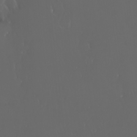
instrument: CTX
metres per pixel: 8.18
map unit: eHh
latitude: -3.2753
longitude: 20.2550
